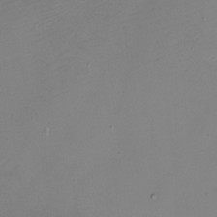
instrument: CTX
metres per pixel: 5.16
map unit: eHh
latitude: -4.7463
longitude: -78.6680
